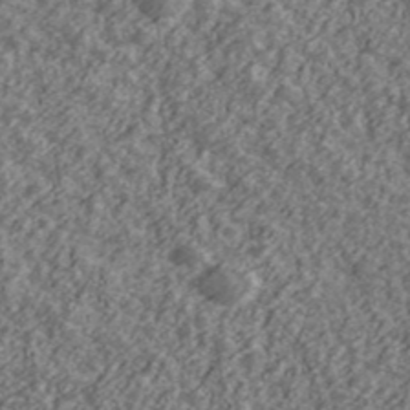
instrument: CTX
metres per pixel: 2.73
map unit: Ave
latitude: 43.2915
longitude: -111.4616
